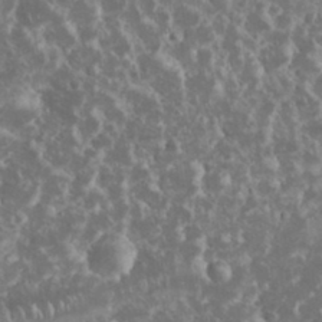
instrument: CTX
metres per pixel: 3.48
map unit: eHh
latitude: 34.2711
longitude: -61.8394
